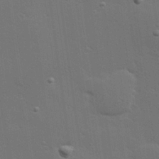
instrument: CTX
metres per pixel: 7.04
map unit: Hve
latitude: 27.1025
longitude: -92.7624
